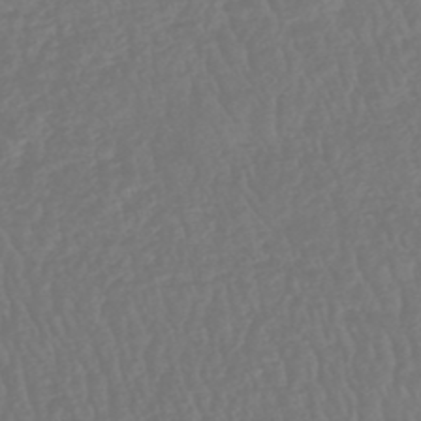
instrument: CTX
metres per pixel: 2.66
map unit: HNhu
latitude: -48.6141
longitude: 102.0472
